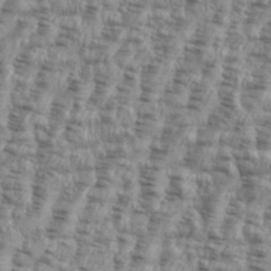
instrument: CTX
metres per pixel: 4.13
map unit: eHh
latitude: 35.6882
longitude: -136.5735
